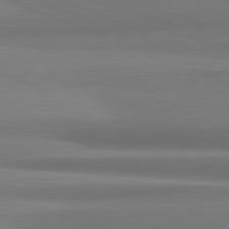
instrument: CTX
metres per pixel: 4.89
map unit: lApd
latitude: 81.9528
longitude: 176.6707
